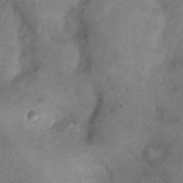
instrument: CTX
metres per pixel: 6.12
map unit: eHh
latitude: 21.6127
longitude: -60.3089
